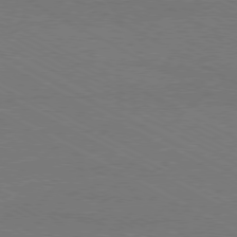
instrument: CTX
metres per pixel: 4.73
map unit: Ap
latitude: -79.6155
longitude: -82.1766
